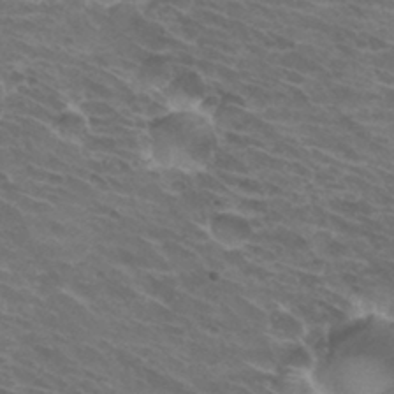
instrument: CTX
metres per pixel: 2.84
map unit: Hto
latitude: 32.0633
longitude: -43.6316
